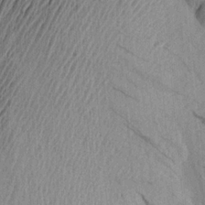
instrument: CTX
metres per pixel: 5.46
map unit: Aa
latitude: 20.3090
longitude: -144.1200
